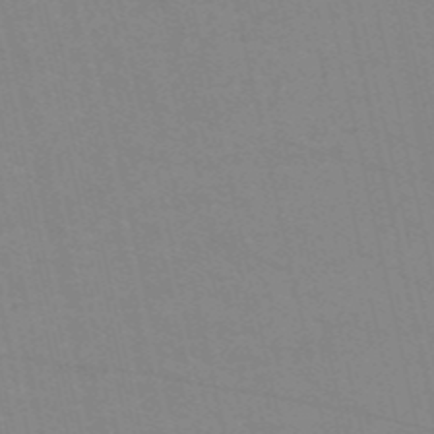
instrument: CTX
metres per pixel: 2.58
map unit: HNb
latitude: -52.9541
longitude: -44.9891
